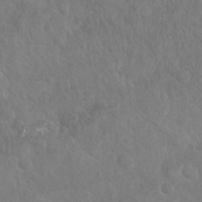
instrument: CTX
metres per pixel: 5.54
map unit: Nhu
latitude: -30.6896
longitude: -61.9528
